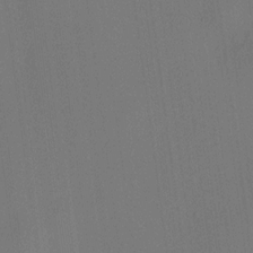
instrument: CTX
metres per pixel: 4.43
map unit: HNhu
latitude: 8.5546
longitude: 16.1984
